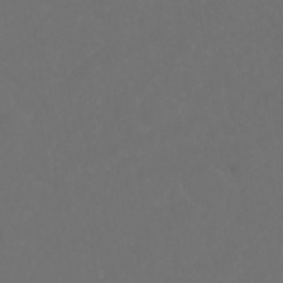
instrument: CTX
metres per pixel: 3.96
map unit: Nhu
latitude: 22.7624
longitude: -65.2726
